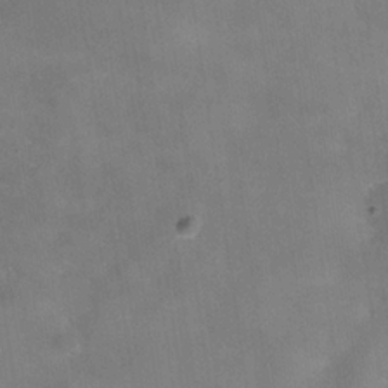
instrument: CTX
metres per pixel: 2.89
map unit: Hve
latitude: -31.8611
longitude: 93.8989
